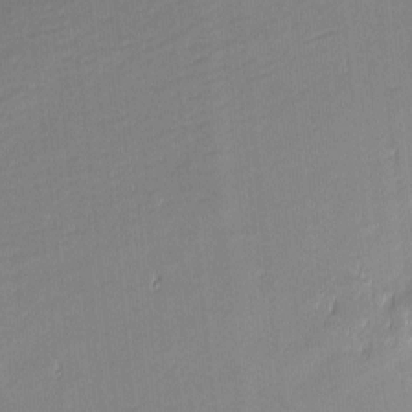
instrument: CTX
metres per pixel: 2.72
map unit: eHh
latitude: -2.8974
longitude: -82.2900
